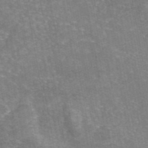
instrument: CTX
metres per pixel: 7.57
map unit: eAb
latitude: 46.1767
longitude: 105.8044
